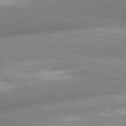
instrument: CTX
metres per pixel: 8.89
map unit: lApd
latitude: 81.4048
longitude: -162.8569
